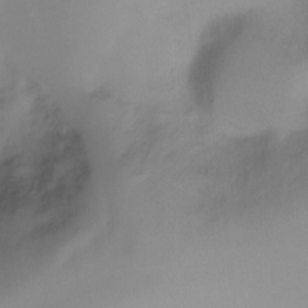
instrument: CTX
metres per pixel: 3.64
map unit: Ht
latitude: -10.0661
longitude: -28.9325
